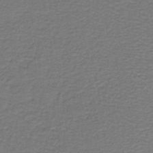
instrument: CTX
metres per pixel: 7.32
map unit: lHb
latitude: -38.5763
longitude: 57.7477
